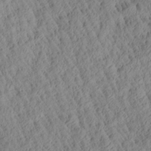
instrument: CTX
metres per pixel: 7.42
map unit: Aa
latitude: 26.6869
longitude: -135.4615
